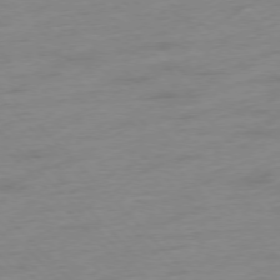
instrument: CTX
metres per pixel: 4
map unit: Hpe
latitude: -76.7274
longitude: -14.1011
